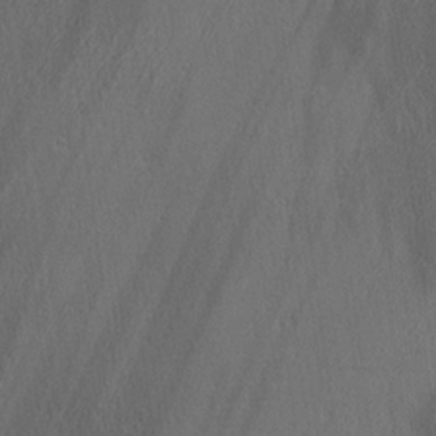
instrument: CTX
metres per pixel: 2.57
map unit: Ave
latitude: 22.4412
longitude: -136.4790
